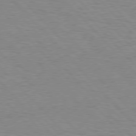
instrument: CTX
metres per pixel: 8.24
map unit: Hpe
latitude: 76.9513
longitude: -157.9339
